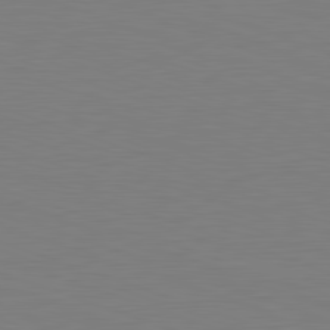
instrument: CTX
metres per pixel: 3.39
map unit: Hpe
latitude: -82.1795
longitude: 10.9920
